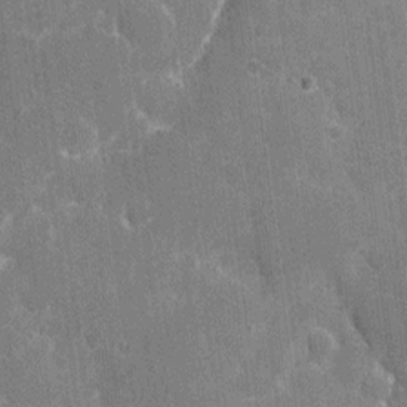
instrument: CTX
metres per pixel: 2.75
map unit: eHh
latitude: 5.9717
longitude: -67.9150
